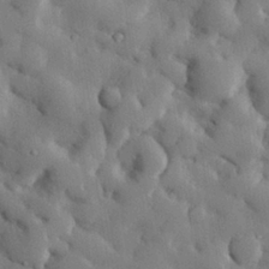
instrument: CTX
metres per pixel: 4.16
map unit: eHh
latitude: 28.5168
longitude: -79.0837
